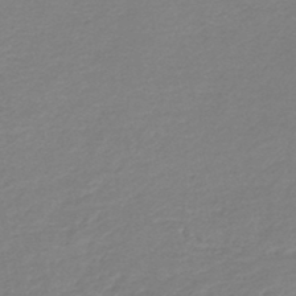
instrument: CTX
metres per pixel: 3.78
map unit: lHb
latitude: -46.3684
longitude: 65.1809
